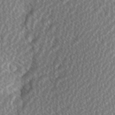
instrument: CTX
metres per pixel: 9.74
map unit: Hve
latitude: 1.5371
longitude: -123.6316
